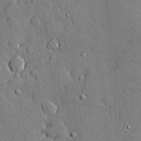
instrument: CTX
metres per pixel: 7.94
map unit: lHvf
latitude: 20.5735
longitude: 145.3132
